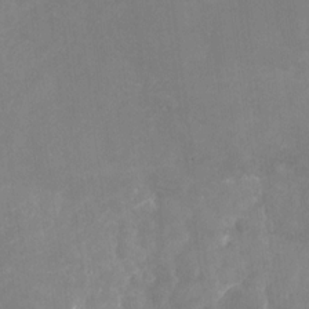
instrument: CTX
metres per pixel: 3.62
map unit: Nhu
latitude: -28.3873
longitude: -75.5749
